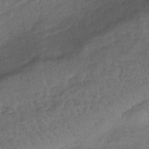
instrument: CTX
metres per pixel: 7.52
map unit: eHb
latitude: -43.1620
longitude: 84.1227
